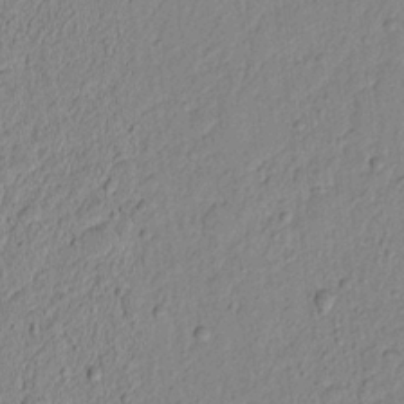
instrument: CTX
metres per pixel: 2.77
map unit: lAvf
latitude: 6.5168
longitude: 165.3132
